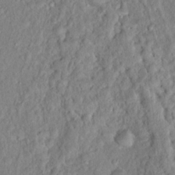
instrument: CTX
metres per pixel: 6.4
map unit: Hto
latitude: 16.6113
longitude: -35.3859
